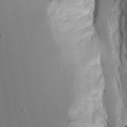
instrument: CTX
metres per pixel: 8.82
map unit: Aa
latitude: 18.3467
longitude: -126.6113
